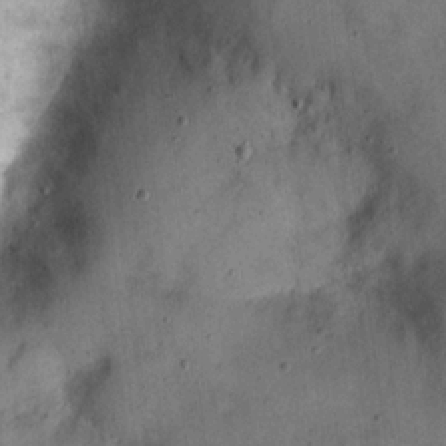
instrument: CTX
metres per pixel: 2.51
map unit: eHh
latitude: 20.5168
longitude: -59.9906
